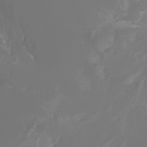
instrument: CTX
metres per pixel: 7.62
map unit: Htu
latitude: -6.2739
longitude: -69.8205
